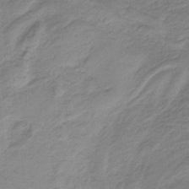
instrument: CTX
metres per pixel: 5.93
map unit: HNb
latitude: -34.3495
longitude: 58.9352
